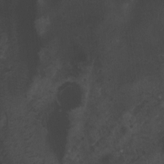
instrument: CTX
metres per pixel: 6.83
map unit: Htu
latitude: -6.6329
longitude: -67.7071
